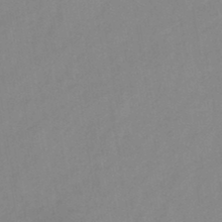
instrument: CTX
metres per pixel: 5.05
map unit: HNb
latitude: -45.5966
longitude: -39.1214
